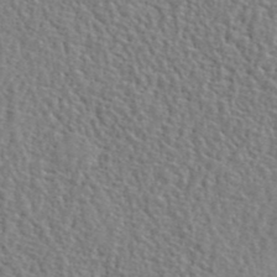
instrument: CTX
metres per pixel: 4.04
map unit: lHvf
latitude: 42.0822
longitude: -87.5938
